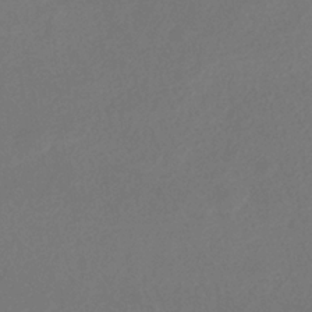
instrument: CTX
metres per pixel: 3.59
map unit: eHb
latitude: -35.2754
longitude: 78.6140
